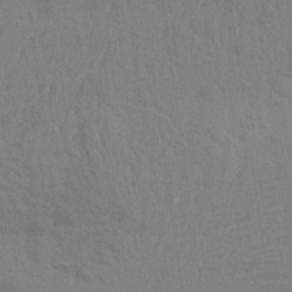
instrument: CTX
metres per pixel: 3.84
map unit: Aa
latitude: 24.8191
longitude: -145.7072
